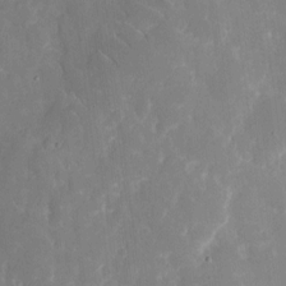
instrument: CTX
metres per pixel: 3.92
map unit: eHh
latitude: 7.5371
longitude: -69.6127
